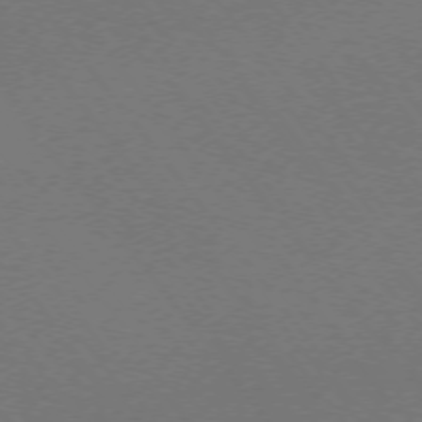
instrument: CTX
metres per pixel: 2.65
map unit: Ap
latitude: -75.5022
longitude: -74.9136
